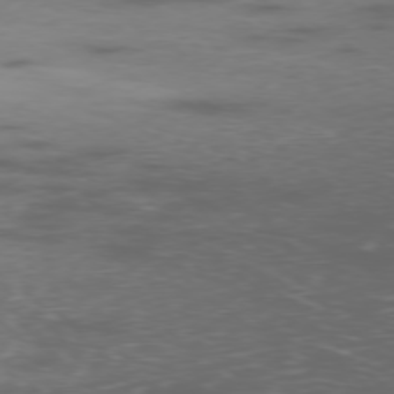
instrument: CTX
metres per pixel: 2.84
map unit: Ap
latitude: -77.5777
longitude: -63.2915
